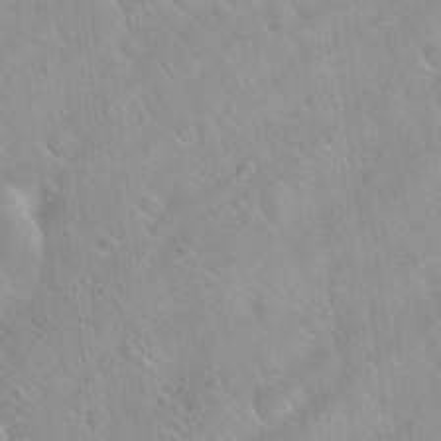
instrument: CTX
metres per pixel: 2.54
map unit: Hto
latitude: 20.4790
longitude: -53.6505
